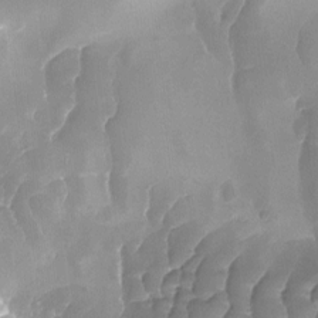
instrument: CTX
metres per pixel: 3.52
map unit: Ave
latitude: -9.5966
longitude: -122.6679
